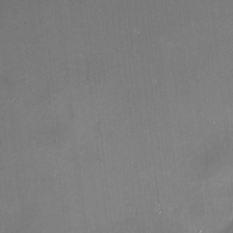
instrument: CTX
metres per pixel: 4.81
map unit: HNhu
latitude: 6.8191
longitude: 8.3117
